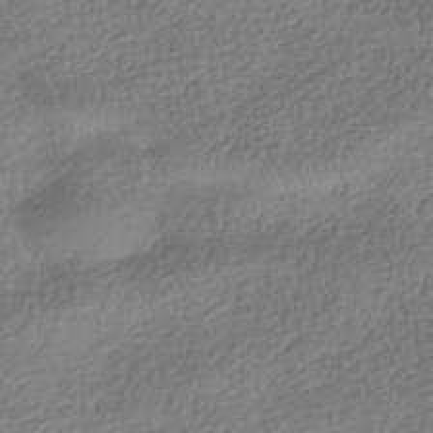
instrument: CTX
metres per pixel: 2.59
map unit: HNhu
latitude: -41.8989
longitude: 97.8234
